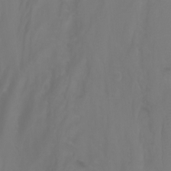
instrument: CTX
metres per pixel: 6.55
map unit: Nhu
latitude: -7.2376
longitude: -79.4994
